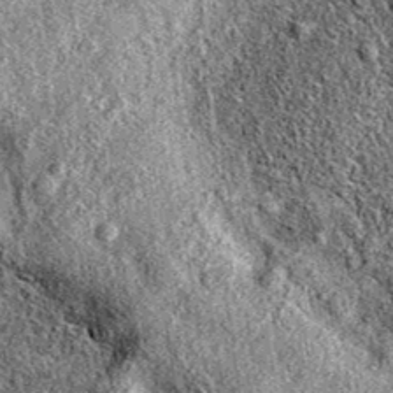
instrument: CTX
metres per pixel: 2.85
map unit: eAb
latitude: 36.9513
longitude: 111.1809
